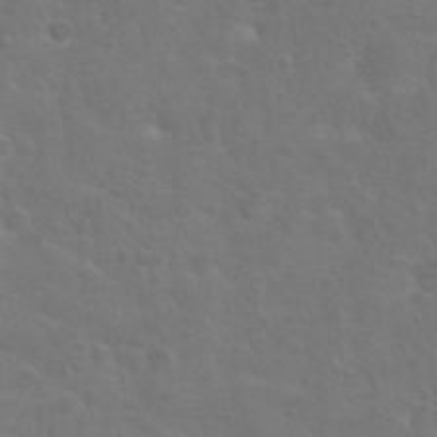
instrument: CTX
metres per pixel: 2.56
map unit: Hto
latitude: 23.1025
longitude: -47.6316
